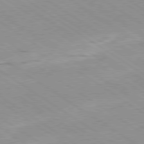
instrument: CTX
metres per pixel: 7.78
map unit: Hpe
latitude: -80.5574
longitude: 23.4832
